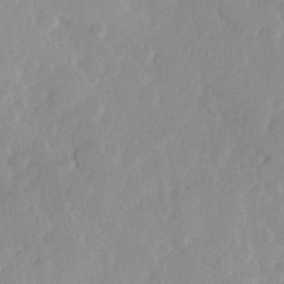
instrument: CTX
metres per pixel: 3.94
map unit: Hve
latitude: 23.9906
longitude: 145.2754
